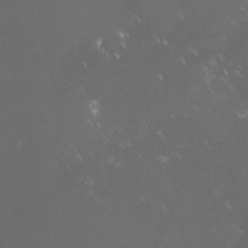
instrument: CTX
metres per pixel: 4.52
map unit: lHvf
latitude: -14.1606
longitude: -103.4426
